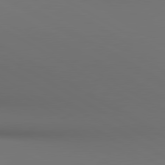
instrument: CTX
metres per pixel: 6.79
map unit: lApd
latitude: 80.5735
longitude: 137.1053
